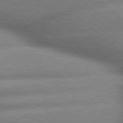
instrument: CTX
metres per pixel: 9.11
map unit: lApd
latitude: 79.7450
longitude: -163.2915
